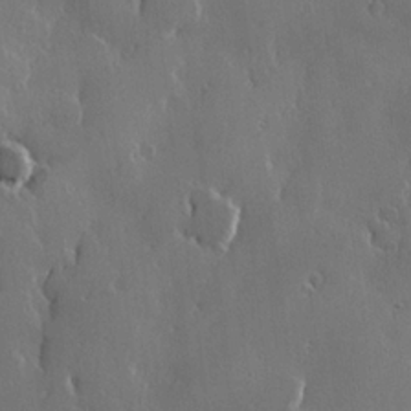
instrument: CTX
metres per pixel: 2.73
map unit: Hve
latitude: 22.6301
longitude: 146.2361
